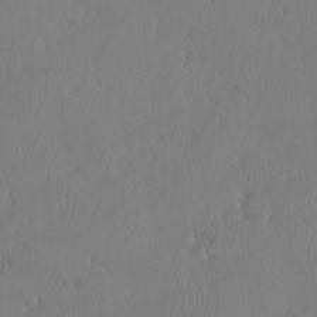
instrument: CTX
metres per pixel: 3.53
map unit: eHh
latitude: -3.9556
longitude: 16.1417
